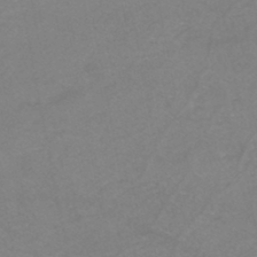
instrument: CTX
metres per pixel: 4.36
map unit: eHh
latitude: -44.9353
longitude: -30.2523
